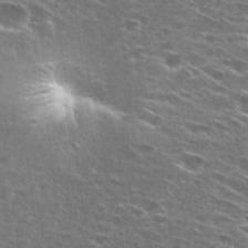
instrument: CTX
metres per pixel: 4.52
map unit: Hto
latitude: 27.2537
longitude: -46.0255
